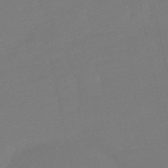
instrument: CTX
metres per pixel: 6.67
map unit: lHb
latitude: -49.5210
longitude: 82.8786
